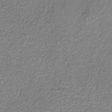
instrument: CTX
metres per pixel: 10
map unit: HNb
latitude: -37.8233
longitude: 51.4454
